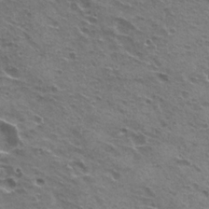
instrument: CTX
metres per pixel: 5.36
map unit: Hto
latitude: 22.1767
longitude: -31.6694
